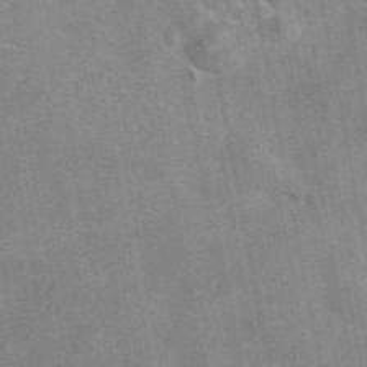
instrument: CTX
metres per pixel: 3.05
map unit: eAb
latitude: 47.7072
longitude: 121.5021
